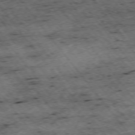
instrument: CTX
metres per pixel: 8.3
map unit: Hpe
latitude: -75.1620
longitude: 4.7652
